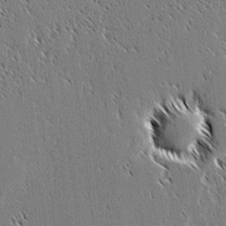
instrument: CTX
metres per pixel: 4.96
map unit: lAvf
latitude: 2.4034
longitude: -106.8380
